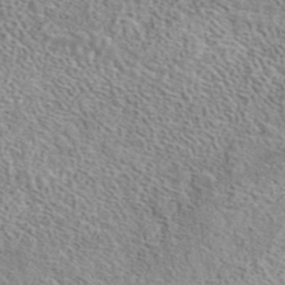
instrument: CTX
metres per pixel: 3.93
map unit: eAb
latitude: 44.2711
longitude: 114.2361
